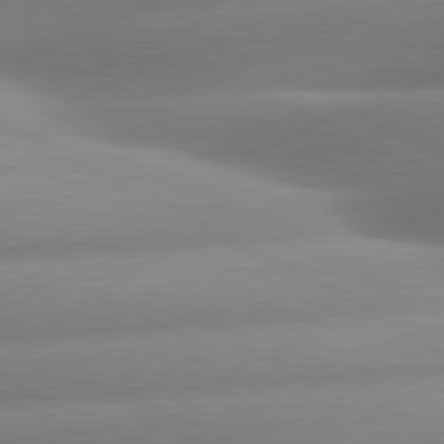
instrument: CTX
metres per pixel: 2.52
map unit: lApd
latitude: 80.5546
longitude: -158.9703
